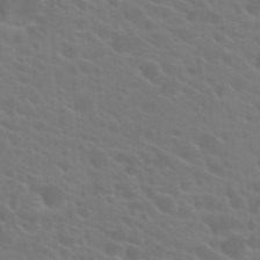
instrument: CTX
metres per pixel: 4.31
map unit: Hto
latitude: 23.5182
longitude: -36.8569
